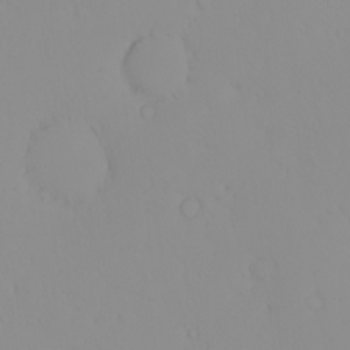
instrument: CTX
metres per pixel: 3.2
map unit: eHh
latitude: -1.2943
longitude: 19.7478
